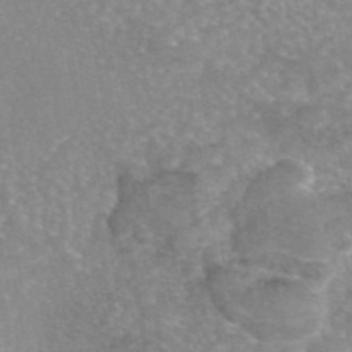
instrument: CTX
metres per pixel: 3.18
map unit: eAb
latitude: 45.5749
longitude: 104.8597
